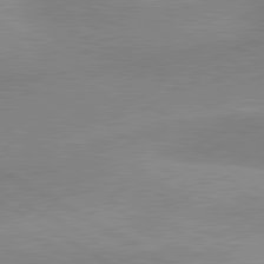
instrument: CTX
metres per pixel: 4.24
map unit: lApd
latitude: 80.6868
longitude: 126.2550
